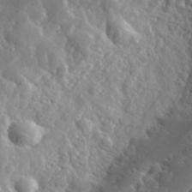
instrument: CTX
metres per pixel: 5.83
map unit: lHvf
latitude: 34.7813
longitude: -86.5357
